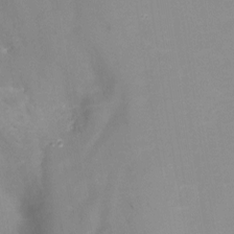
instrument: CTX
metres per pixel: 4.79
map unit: Nhu
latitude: -8.6896
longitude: -49.7072
